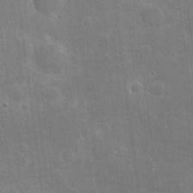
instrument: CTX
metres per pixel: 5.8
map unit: eHh
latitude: 4.5357
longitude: -70.8380
